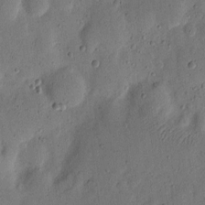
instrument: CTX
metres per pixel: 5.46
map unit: eHh
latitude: 5.9339
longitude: -71.4237
